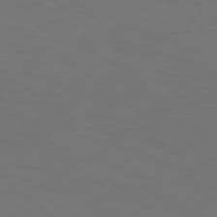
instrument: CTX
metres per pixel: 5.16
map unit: lApd
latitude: 78.7247
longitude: -176.9513
